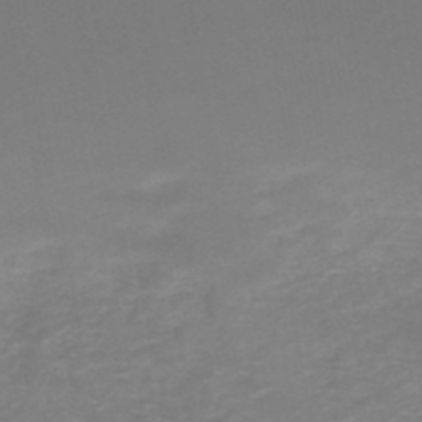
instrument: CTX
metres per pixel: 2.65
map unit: HNb
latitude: -50.5952
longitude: -50.5734
